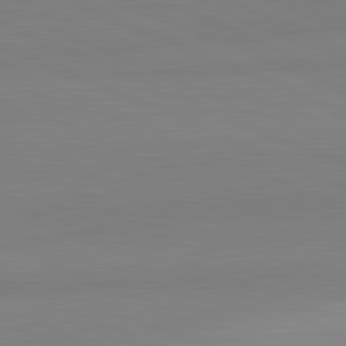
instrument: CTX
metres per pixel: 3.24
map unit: lApd
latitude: 82.1011
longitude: 178.4818
